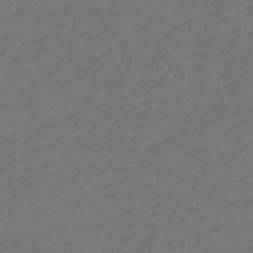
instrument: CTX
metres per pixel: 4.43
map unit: lHb
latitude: -42.9730
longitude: 77.0486
